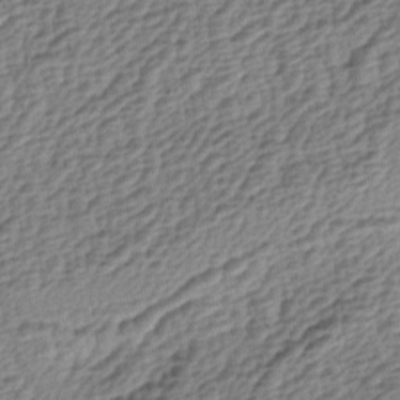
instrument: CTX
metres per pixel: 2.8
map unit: lAa
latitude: -4.0472
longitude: -122.7813
